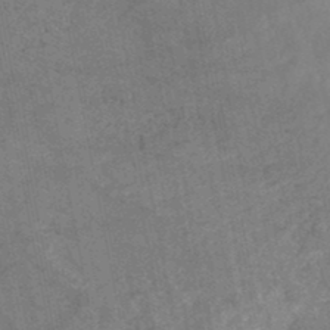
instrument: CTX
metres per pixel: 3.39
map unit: HNhu
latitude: -47.5588
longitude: 27.8989
